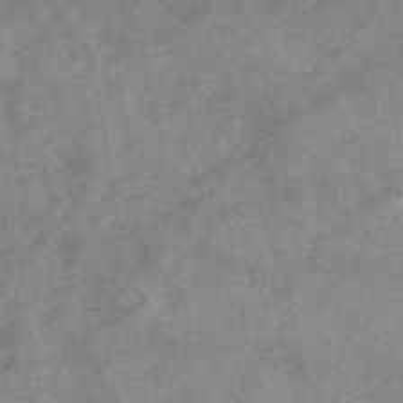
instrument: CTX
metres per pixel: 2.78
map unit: ANa
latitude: 43.2348
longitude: 26.6518
